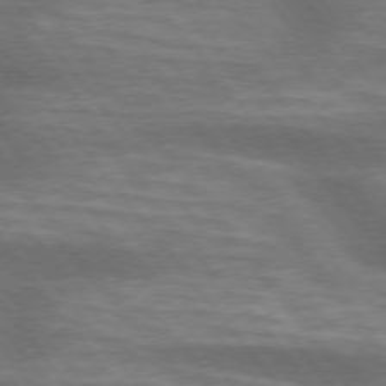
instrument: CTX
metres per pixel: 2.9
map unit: lApd
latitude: 75.1025
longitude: -58.4601
